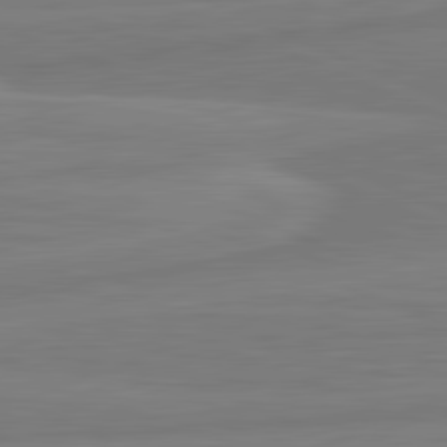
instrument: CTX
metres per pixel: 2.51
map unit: lApd
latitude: 81.9717
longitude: -173.2159
